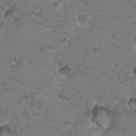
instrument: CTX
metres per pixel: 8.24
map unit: Hto
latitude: 19.6882
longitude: -32.9136
